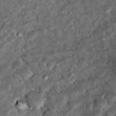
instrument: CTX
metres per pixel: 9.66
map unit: Hto
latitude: 15.9151
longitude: -35.5938
